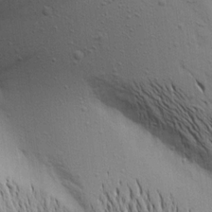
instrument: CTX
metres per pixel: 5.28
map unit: Aa
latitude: 16.6302
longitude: -147.3860
